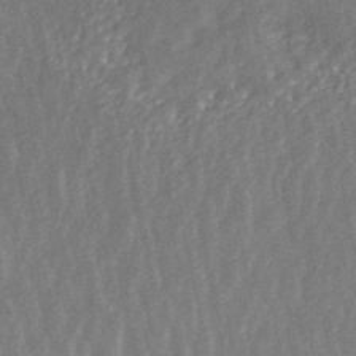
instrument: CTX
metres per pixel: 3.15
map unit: ANa
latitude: 45.5560
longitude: 25.5588
